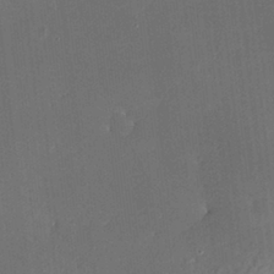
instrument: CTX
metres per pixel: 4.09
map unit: HNhu
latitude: 6.0822
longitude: 12.8408
